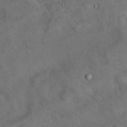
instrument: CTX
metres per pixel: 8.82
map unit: Nhu
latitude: 27.2915
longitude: -70.8191
